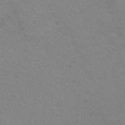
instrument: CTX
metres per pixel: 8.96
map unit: HNhu
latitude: -1.2754
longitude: -2.9513
